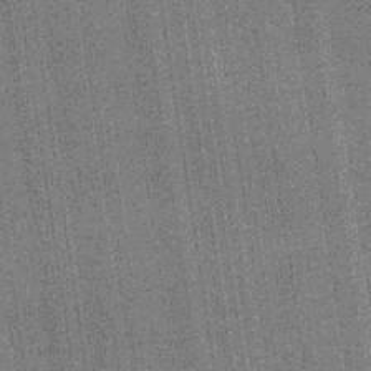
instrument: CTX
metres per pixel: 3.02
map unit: lHb
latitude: -35.2376
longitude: 63.0675
